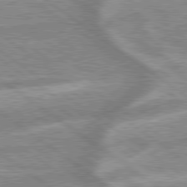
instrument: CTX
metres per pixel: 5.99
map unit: lApd
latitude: 79.3671
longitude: -169.1025
